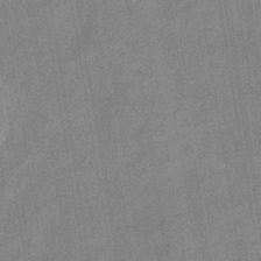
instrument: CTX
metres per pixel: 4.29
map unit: lHb
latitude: -37.1998
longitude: 73.7666
